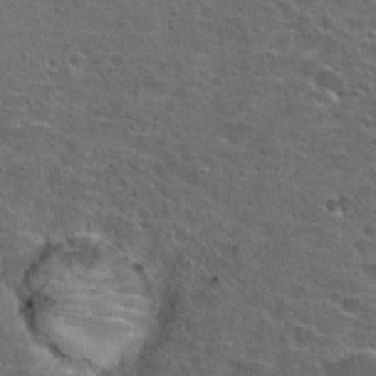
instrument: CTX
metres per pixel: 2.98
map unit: Hto
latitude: 22.1956
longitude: -45.8394
